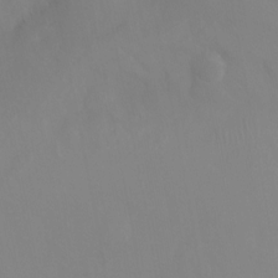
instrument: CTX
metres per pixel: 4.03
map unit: Ht
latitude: -15.2565
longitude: -52.4601
